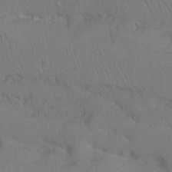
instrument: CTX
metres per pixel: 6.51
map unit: Nhu
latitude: 26.2334
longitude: -70.7435
